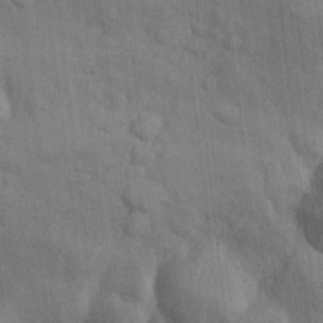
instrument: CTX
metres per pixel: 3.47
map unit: Nhu
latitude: 9.9150
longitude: -24.7624
